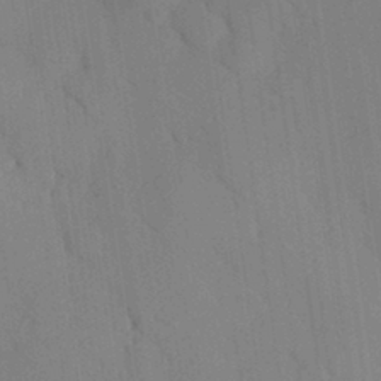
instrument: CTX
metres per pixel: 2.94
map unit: eHh
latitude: 27.1025
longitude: -79.9339
